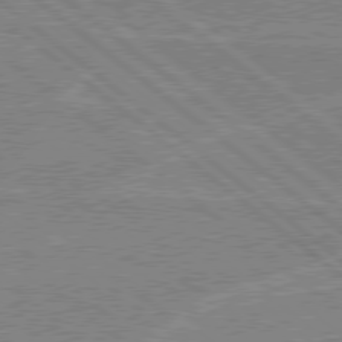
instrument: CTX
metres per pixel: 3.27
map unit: Hpe
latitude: 78.3656
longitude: -160.6679
